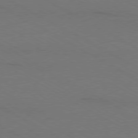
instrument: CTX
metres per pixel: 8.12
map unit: Ap
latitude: -79.7288
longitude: -82.9702
